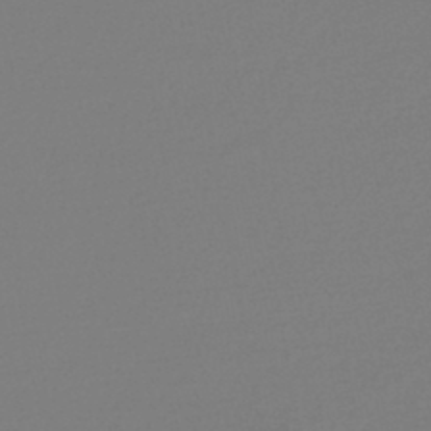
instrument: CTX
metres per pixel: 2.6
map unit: lHb
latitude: -45.4643
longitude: 75.8423
